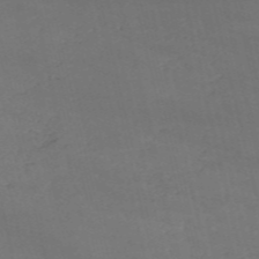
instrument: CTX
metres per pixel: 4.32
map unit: HNb
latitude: -54.5763
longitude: -37.2915
